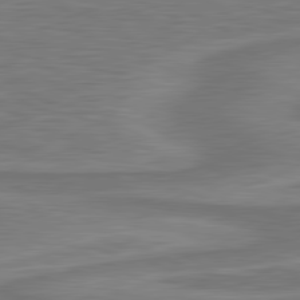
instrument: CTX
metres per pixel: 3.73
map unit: lApd
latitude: 81.1214
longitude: 172.5196
